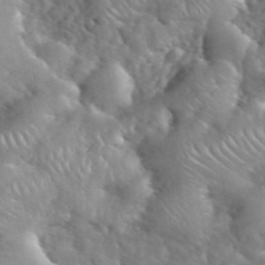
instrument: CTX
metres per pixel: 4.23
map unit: eHh
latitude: 40.2333
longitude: -56.9135
